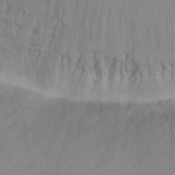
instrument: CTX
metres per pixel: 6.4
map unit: eHh
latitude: 1.7260
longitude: -55.0458
